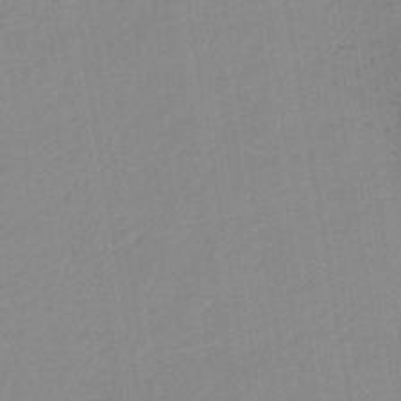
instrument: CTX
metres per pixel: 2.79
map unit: HNb
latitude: -44.7463
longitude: -42.5924
